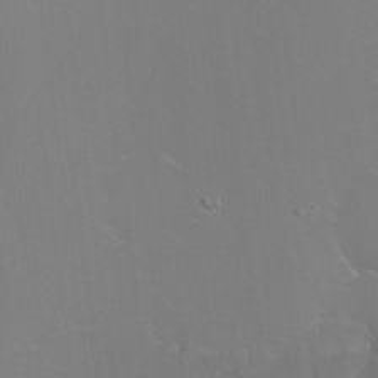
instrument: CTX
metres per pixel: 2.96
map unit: Ht
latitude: -12.6141
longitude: -44.6490
